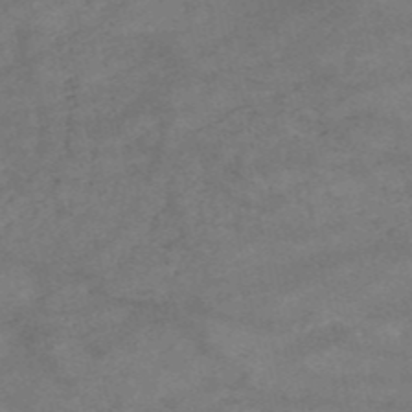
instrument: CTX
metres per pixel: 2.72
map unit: HNb
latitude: -53.9745
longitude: -41.5749
